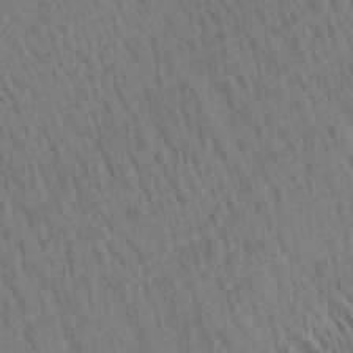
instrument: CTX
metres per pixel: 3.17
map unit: Aa
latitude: 22.2711
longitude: -139.0269
